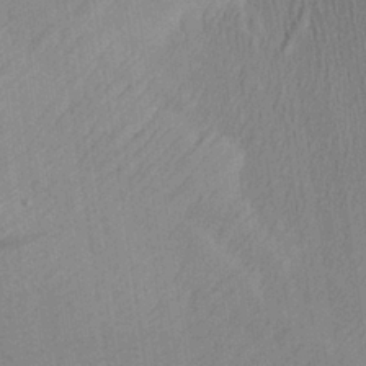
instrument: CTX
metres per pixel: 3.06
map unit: Aa
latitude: 27.6883
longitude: -137.8395
